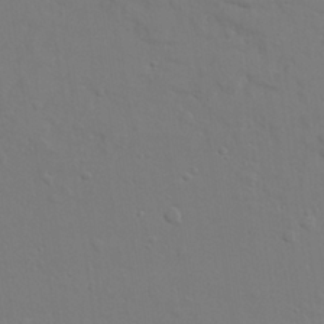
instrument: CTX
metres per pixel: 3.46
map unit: lAvf
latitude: 28.4034
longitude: -108.5356
